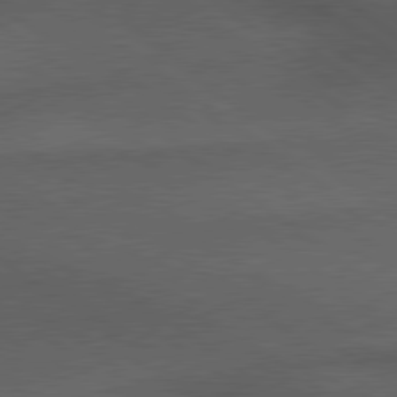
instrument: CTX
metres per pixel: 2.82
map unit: lApd
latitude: 79.7828
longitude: -176.5923
